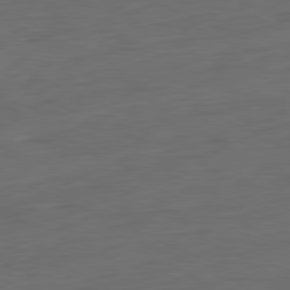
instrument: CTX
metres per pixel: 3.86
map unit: Ap
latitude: -81.7289
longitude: -76.4601
